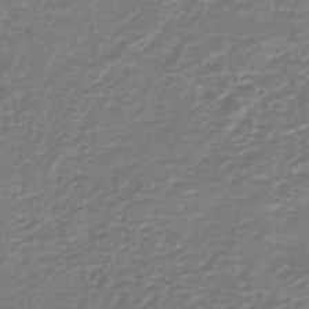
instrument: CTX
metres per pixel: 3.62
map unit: HNb
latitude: -47.2754
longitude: 52.0661
